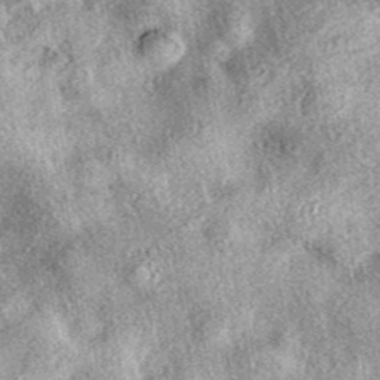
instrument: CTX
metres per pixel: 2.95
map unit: eAb
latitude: 39.2348
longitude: 106.6518
